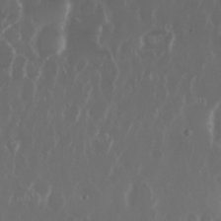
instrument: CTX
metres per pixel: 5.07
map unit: Nhu
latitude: 29.9339
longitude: -60.1766
